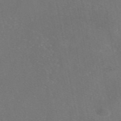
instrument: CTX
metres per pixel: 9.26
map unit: eAb
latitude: 46.7436
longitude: 110.0472
